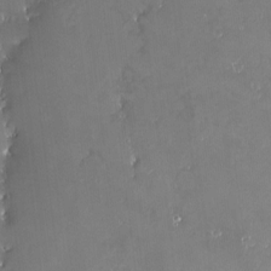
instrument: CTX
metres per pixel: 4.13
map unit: eHh
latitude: -3.6154
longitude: 20.1605
